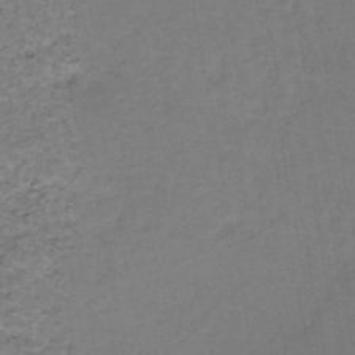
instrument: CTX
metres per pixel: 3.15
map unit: HNb
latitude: -49.9745
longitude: -53.8395
